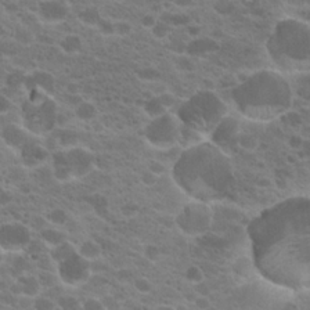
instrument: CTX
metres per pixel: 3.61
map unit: Hto
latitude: 20.2145
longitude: -36.2712
